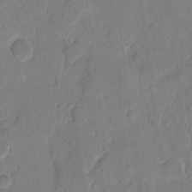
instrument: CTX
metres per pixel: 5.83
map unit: eHh
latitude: 10.4223
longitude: -64.7813
